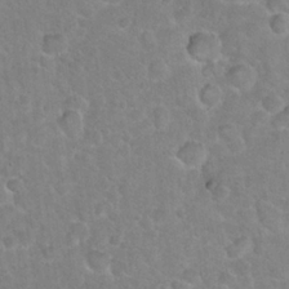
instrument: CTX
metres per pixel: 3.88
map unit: Hto
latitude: 21.1781
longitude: -48.3089
